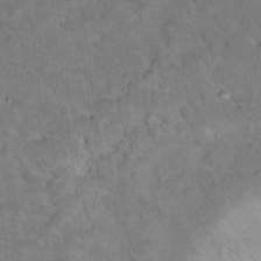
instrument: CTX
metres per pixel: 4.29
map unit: Ht
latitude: 15.5372
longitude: -37.8584
